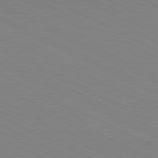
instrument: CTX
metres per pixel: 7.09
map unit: Hpe
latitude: -81.2943
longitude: 13.2187
